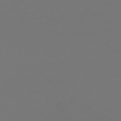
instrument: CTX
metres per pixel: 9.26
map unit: lHb
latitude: -47.5021
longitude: 65.6155
